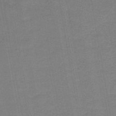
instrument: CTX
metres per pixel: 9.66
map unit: HNb
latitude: -44.4818
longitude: 52.1983
